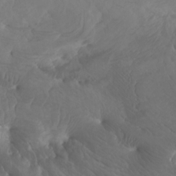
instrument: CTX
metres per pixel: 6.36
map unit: Htu
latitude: -7.2376
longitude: -71.1781
